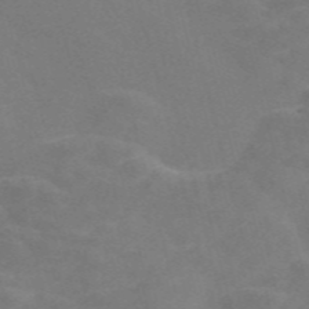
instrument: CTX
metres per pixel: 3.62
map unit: Nve
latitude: -57.9178
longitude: 56.8597
